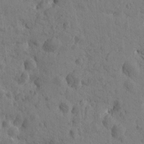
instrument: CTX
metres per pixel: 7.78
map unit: Htu
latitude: -0.9542
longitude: -175.7828
